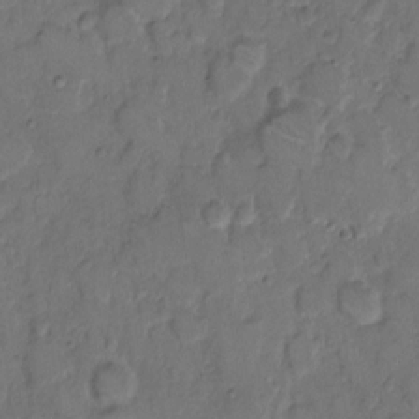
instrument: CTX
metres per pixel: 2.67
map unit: eHh
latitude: 8.2901
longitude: -62.3845
